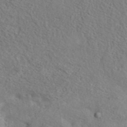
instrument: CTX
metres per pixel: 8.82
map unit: eAb
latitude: 40.7624
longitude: 104.6707
